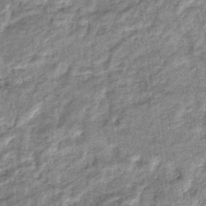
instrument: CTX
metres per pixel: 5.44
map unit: eHb
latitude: -37.1431
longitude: 77.5021
